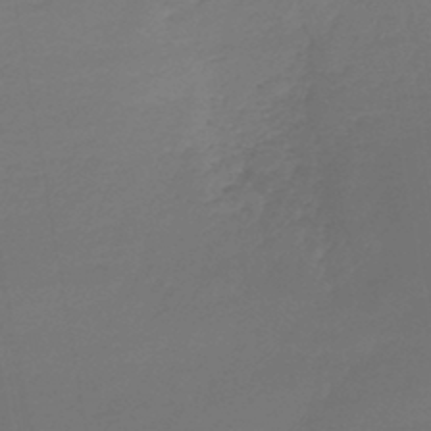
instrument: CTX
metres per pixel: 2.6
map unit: lHb
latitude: -43.8800
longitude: 59.9367
